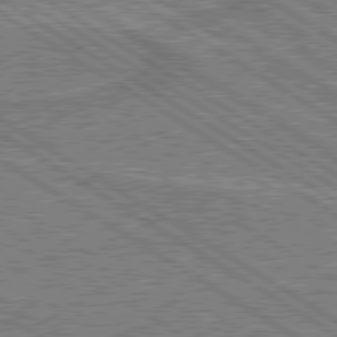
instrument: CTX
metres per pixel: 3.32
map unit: lApd
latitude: 79.7072
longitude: 169.0864
